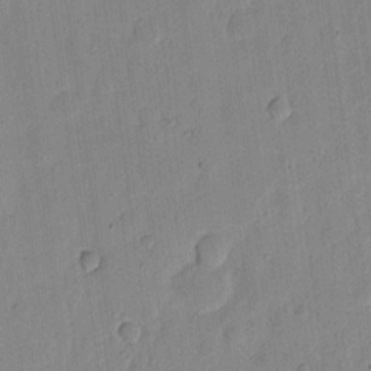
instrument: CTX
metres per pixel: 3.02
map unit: eHh
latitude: 6.7057
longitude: -70.8947
